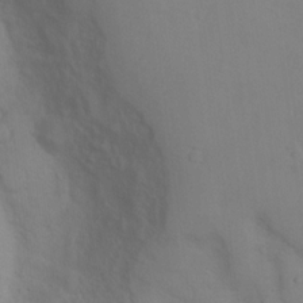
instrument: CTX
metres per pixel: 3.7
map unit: Nhu
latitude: 13.4993
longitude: -27.9528
